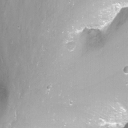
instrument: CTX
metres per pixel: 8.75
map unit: Nhu
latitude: -12.4251
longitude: -61.4804
